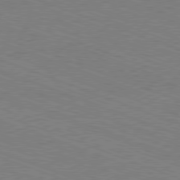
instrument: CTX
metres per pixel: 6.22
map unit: Ap
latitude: -81.1998
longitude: -74.0255
